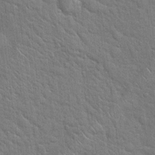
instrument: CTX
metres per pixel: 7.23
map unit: Hto
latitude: 19.2348
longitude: -51.6693
